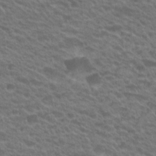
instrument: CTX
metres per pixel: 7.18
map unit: Hto
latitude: 22.3467
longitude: -37.6127
